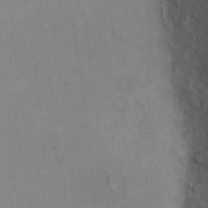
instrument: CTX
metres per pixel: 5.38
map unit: Ht
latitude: 13.7072
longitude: -41.3670
